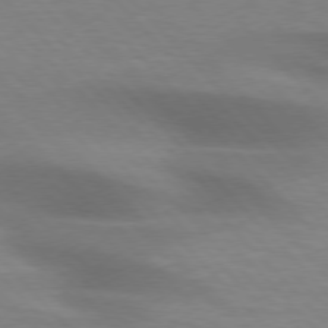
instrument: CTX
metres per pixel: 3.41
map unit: lApd
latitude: 75.9717
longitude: -61.3481
